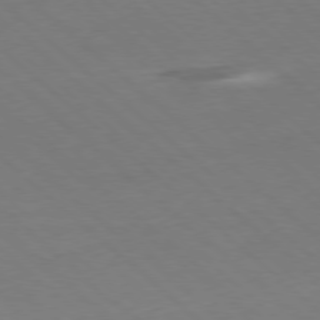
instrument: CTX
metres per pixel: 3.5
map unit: Hpe
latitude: -78.3873
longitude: 13.8800
